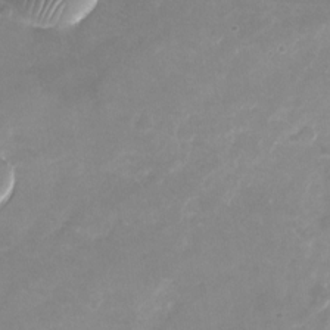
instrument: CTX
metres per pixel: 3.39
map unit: Nhu
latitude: -24.4251
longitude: -70.0444
